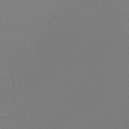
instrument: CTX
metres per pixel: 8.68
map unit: lHb
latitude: -46.0850
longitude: 58.0849
